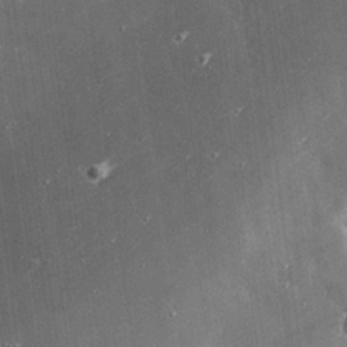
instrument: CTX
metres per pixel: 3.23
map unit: eHh
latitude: 24.7624
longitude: -90.0255
